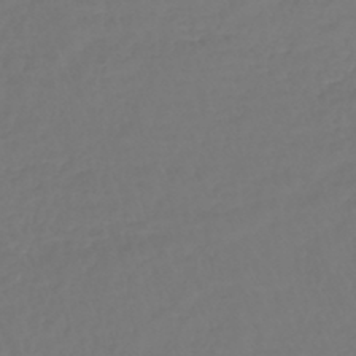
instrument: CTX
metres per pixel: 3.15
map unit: lHb
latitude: -42.8030
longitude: 67.7289
